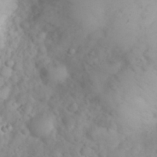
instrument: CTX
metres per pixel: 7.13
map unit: eHh
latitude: 31.1215
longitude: -65.2915
